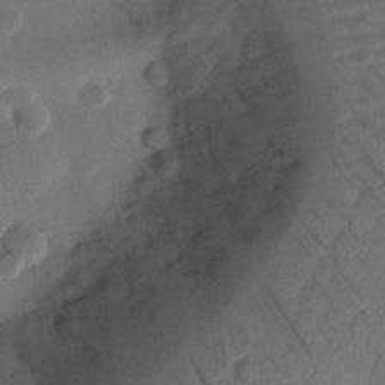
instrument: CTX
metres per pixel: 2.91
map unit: Ht
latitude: 10.6113
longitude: -75.1970
